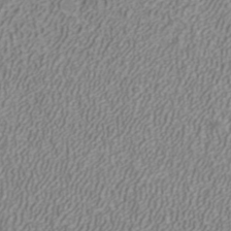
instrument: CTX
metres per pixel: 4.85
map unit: ANa
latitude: 40.4601
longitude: 22.1039
